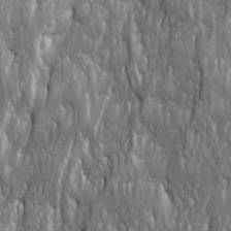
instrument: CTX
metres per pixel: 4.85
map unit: Ave
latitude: 15.8395
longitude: -134.9324
